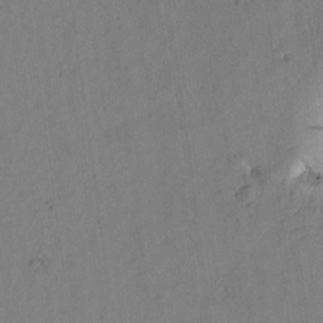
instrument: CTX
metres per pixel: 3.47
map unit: Htu
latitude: 2.3467
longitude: 176.9164
